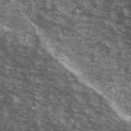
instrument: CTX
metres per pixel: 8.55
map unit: Ave
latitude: 40.1577
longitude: -110.0255
